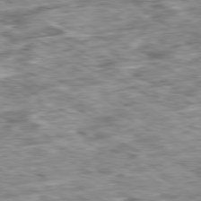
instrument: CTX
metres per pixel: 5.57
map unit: Ap
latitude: -80.4818
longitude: -90.2900
